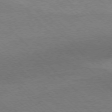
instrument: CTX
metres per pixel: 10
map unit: Ap
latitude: -77.3888
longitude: -86.7435
